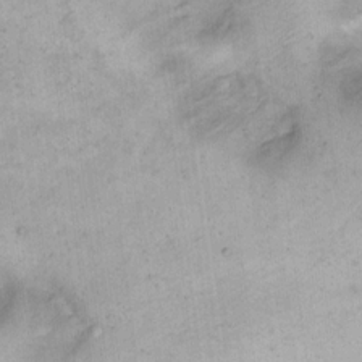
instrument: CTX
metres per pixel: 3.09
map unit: Hto
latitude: 13.9339
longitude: -59.9150
